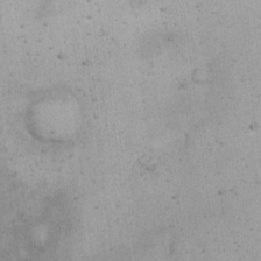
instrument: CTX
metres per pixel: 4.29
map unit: eHh
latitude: 18.7435
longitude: -61.0836
